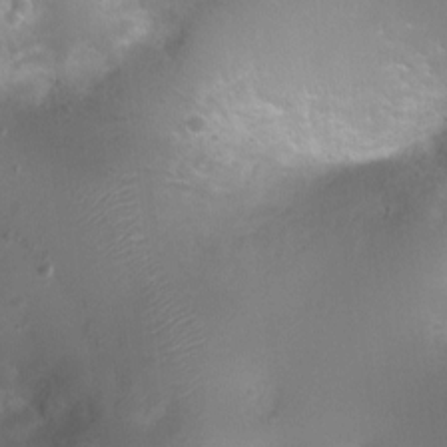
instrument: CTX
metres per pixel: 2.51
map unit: Ht
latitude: 4.1011
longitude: -19.4993
